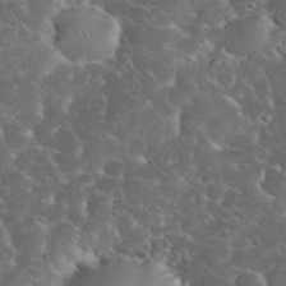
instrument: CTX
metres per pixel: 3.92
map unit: eHh
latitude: 35.3103
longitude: -64.8758
